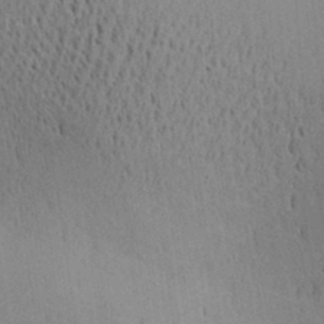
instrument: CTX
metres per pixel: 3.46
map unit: lAa
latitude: 11.8583
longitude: -107.9717
